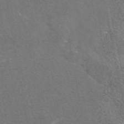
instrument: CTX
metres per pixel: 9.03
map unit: eAb
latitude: 48.0255
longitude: 119.4832
